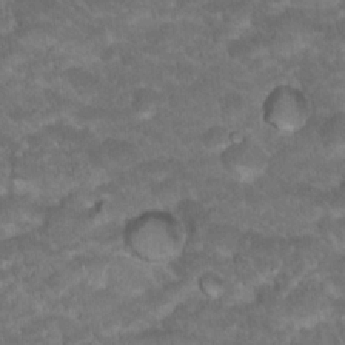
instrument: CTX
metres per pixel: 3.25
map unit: Hto
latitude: 19.0458
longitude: -35.8961
